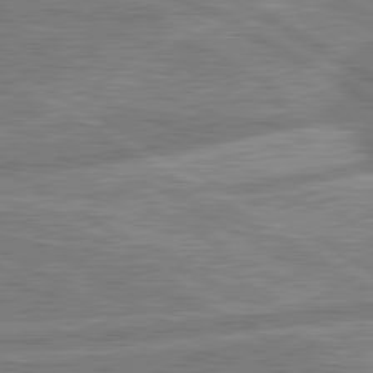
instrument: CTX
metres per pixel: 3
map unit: lApd
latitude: 80.6301
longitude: -170.4034
